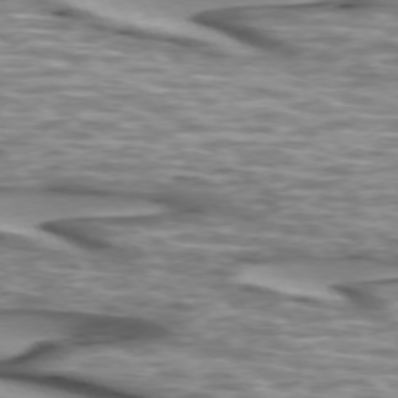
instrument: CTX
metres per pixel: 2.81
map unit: lApd
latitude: 73.6883
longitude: -56.9135
